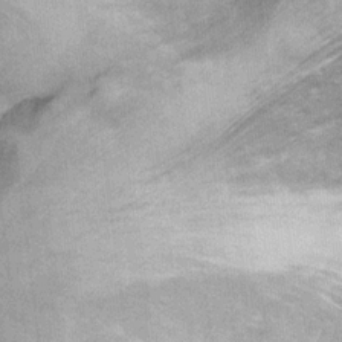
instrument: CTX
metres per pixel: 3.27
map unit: Ht
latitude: 11.4804
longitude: -39.8772
